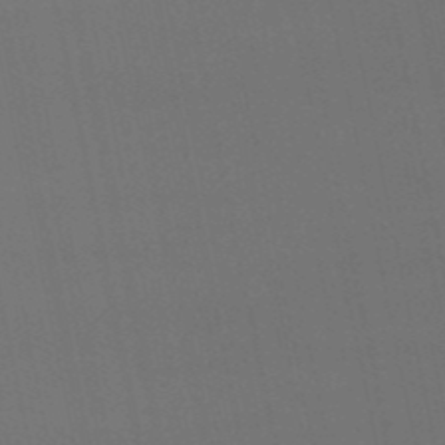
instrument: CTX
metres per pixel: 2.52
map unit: eHb
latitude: -50.3117
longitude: 76.0661
